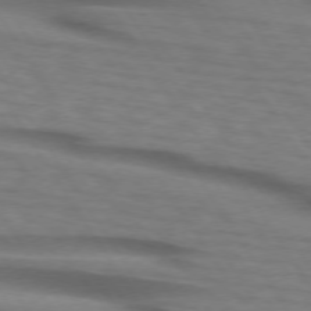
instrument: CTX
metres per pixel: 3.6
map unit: lApd
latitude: 74.0255
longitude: -77.2915
